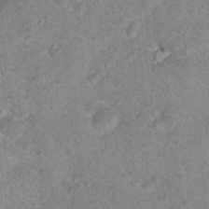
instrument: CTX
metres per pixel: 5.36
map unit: Nhu
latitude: 17.2159
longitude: -31.4427
